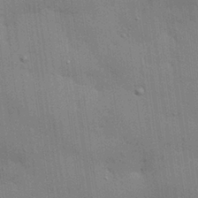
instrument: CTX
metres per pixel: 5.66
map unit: eHh
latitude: 28.5357
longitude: -82.9702
